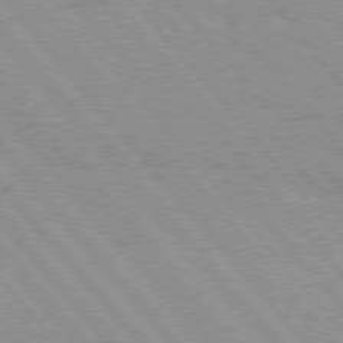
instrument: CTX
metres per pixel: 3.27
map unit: Hpe
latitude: 75.6127
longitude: -150.4979
